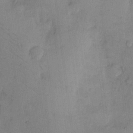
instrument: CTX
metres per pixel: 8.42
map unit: eHh
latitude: 13.4049
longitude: -62.8947
